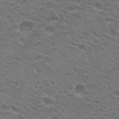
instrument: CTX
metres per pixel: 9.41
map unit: Hto
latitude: 24.6112
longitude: -30.2901
